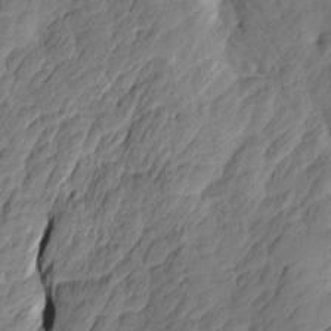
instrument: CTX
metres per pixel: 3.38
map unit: Htu
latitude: 0.9702
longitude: -175.4804
